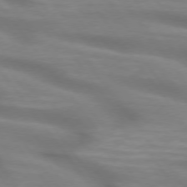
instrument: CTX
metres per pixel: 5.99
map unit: lApd
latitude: 74.9325
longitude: -60.0255
